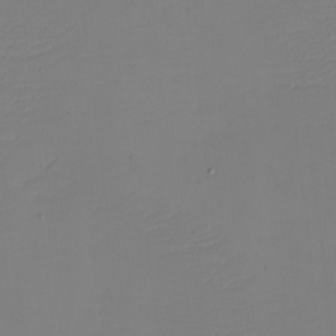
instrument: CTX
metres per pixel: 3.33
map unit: eHh
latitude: -5.0675
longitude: -83.7449
